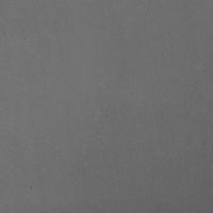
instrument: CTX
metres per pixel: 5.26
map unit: HNhu
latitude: -1.4455
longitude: -4.1200
